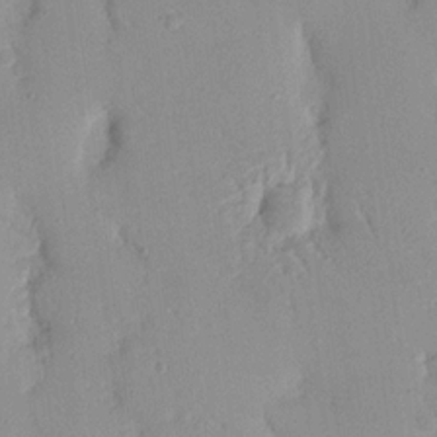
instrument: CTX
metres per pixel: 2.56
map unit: Nhu
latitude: 16.5924
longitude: -78.7435
